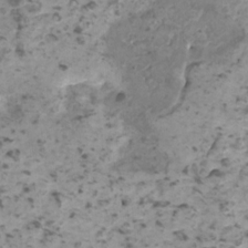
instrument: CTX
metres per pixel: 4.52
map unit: HNhu
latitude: 0.7246
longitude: 3.1053
